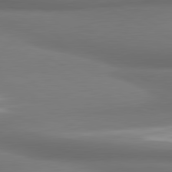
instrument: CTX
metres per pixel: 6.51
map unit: lApd
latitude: 81.3104
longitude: 173.8989
